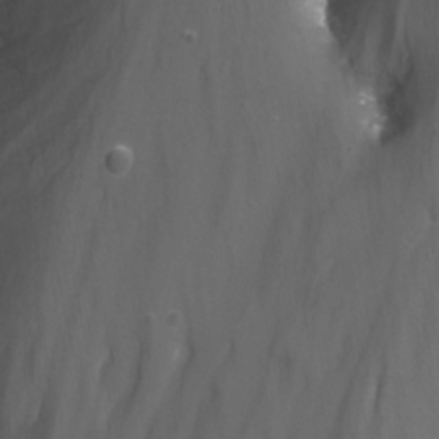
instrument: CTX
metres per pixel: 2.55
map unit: Nhu
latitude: -13.6722
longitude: -66.1766
